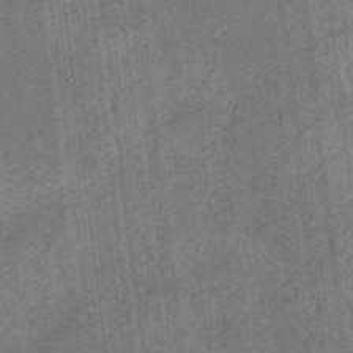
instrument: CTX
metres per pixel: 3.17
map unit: eHb
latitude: -35.6911
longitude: 79.3320
